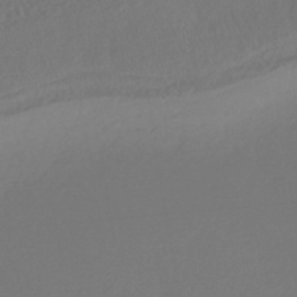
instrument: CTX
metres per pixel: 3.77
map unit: HNhu
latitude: -43.3320
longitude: 93.7667
